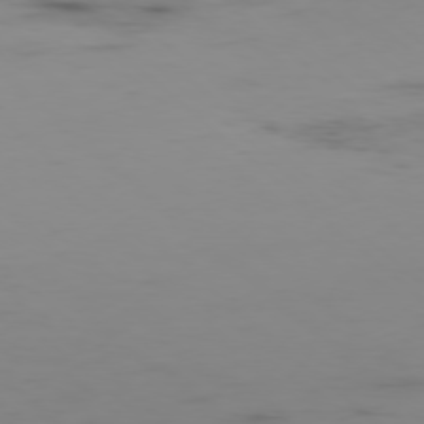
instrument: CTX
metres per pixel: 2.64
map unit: Hpe
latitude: -78.2172
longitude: 15.9745
